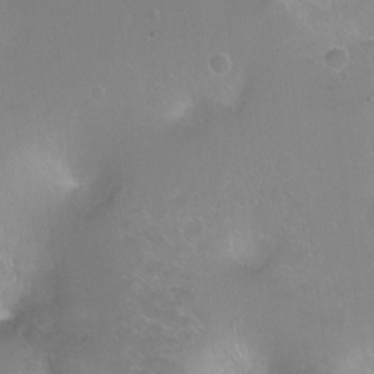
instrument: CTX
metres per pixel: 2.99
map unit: Ht
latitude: -5.4643
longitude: -34.7246
